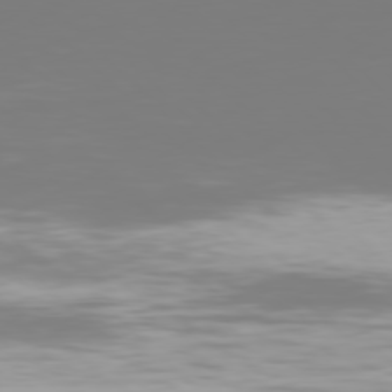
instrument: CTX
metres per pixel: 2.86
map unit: Hpe
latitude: 76.9891
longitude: -134.2522
